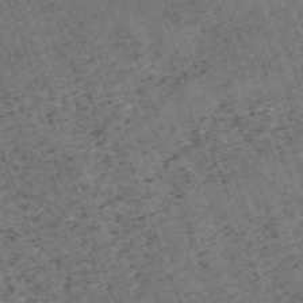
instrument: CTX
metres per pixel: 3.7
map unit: HNb
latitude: -54.7841
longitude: -48.1578
